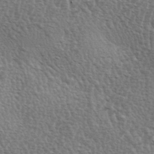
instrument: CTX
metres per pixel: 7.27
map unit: lAa
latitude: -3.9178
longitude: -122.1389
